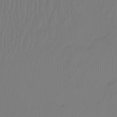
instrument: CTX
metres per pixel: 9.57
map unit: Ht
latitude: -15.0487
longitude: -49.7261
